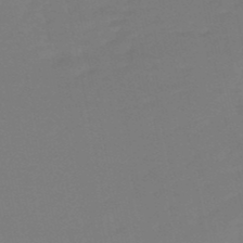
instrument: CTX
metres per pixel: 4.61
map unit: eHb
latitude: -49.8801
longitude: 77.2187
